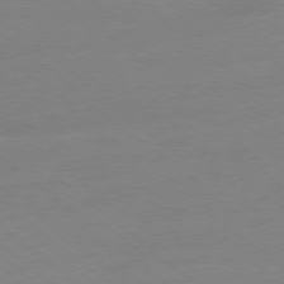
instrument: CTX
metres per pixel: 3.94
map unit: Ap
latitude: -78.8030
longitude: -99.4615
